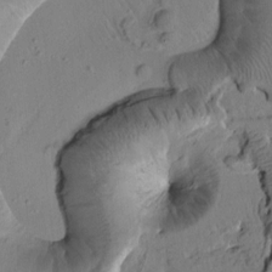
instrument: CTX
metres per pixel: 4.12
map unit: Htu
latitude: 1.6316
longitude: 177.6155
